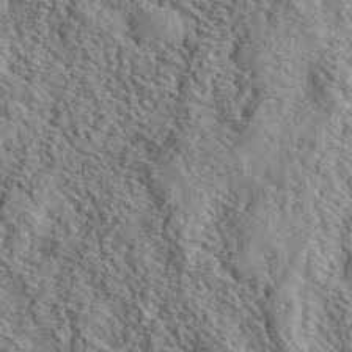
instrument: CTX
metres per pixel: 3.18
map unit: lHvf
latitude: 40.7435
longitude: -86.2900
